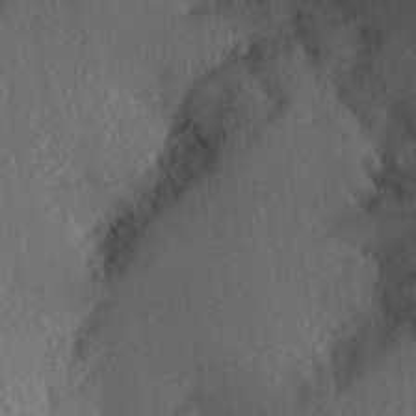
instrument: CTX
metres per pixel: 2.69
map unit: Aa
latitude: 27.5749
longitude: -145.7072
